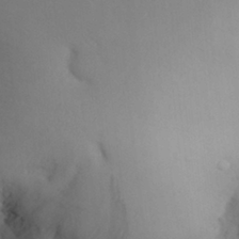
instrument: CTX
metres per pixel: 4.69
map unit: Aa
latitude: 26.6491
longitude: -147.8773
